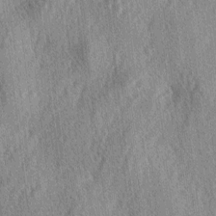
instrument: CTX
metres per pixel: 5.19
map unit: lAa
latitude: -4.8786
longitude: -126.2145
